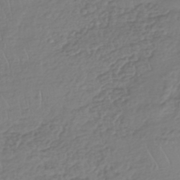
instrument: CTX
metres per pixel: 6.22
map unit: HNhu
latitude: -43.3887
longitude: 102.3873
